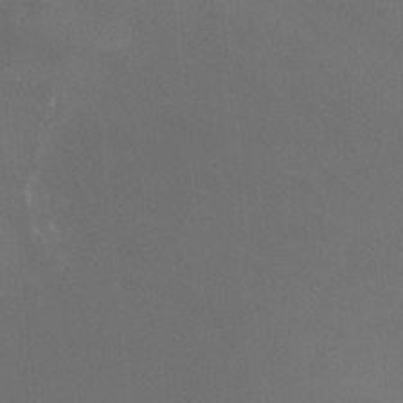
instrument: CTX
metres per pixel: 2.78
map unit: Nhu
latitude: -13.6155
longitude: -70.3089
